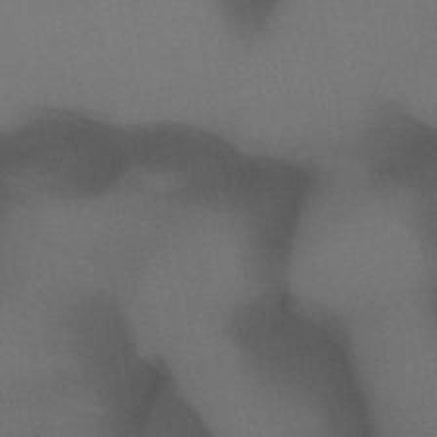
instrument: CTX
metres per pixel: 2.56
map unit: lHb
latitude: -45.3321
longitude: 56.5762
